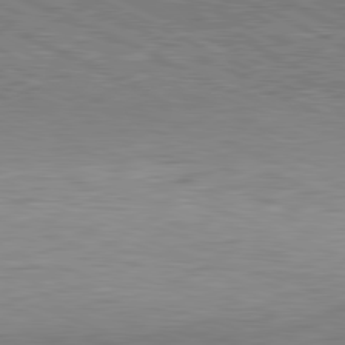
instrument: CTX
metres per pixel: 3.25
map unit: Hpe
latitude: -81.6722
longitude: 9.8800
